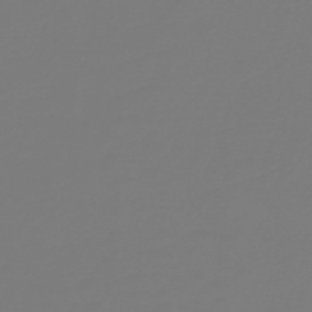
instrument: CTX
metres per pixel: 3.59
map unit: HNb
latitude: -46.4440
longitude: 51.8233
